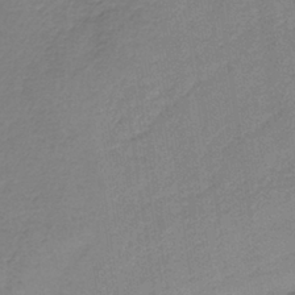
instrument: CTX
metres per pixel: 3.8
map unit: HNb
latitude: -36.5762
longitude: 56.7841
